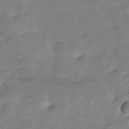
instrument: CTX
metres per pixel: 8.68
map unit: Hve
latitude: -30.1794
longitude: 90.2362
